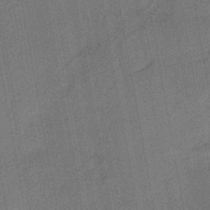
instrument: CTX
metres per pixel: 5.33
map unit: lHb
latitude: -43.5021
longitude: 63.3131
